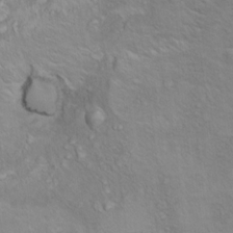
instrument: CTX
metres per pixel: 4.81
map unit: Ht
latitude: 10.9136
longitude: -33.1025
